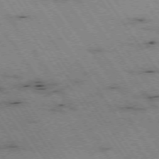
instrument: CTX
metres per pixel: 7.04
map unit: Hpe
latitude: -74.4062
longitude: 1.7856
